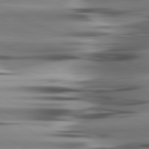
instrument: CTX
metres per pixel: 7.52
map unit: lApd
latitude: 80.4979
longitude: -123.4615
